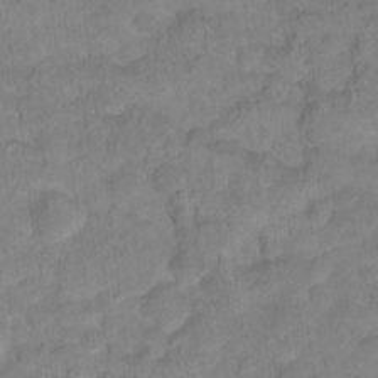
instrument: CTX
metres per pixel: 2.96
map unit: Hto
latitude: 18.2144
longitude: -38.7246
